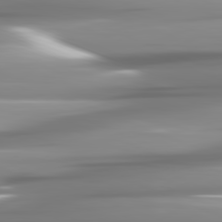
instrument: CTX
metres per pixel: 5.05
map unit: lApd
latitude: 81.8583
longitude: -142.7435
